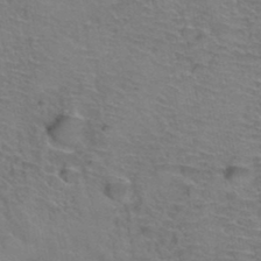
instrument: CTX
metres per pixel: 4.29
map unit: Hto
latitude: 38.3845
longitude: -42.3089
